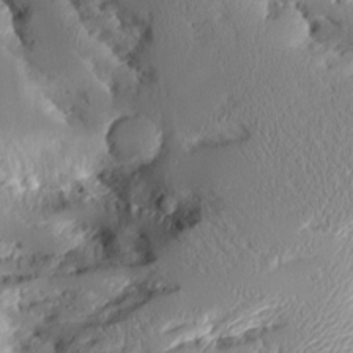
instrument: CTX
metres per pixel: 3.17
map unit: Aa
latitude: 10.7624
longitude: -126.4223
